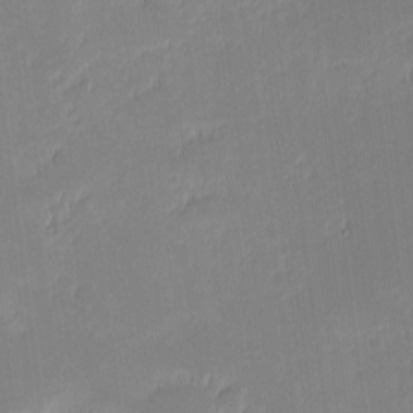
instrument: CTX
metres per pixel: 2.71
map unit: eHh
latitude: -1.3888
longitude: -83.8961
